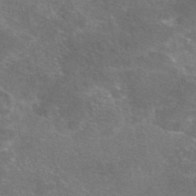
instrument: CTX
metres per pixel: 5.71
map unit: eAb
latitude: 46.7624
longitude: 105.8233
